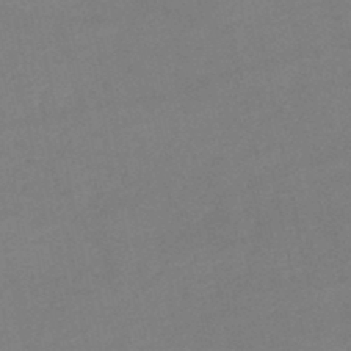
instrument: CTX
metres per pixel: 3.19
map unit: lHb
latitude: -46.2361
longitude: 61.4832
